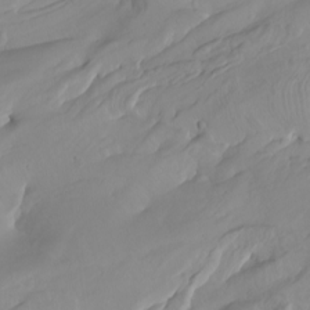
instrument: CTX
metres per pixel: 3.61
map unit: Htu
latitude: -8.2172
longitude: -65.6505
